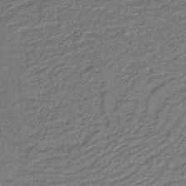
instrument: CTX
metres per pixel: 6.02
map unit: eAb
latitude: -38.8597
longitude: 51.8989
